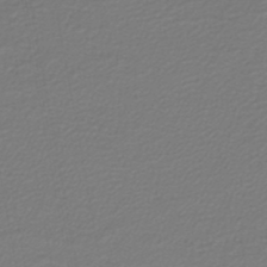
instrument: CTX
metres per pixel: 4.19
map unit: lHb
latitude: -46.7274
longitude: 63.1053
